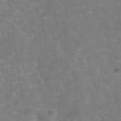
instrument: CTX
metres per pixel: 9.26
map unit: Hve
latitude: -30.2550
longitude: 93.5399
